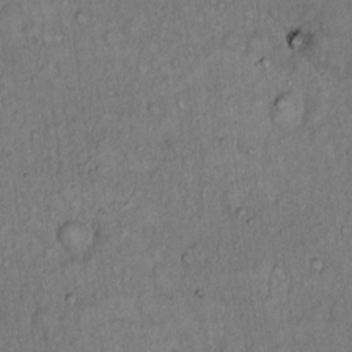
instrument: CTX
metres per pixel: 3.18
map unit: Hto
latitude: 14.4601
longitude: -57.2159
